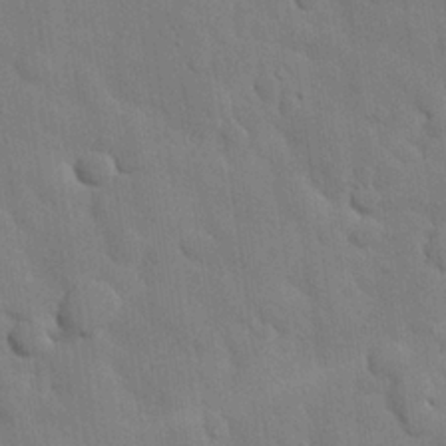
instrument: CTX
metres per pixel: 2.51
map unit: Nhu
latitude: 26.1767
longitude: -73.1404
